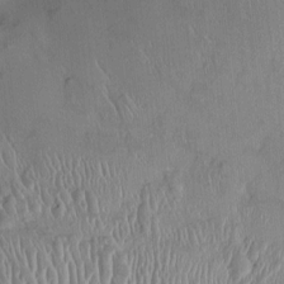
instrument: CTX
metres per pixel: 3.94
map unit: HNhu
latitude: 1.8772
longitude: -5.8016
